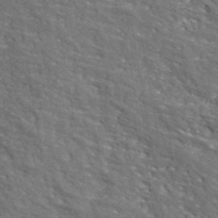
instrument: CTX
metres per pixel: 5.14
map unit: lHvf
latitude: 39.8394
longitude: -87.5182
